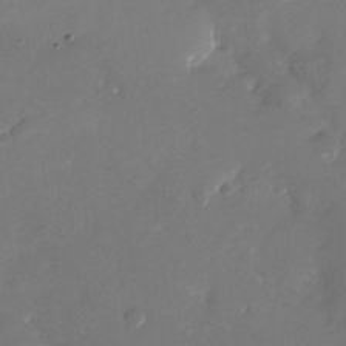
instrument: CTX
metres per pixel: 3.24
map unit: Nhu
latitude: -26.7463
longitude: -72.7813
